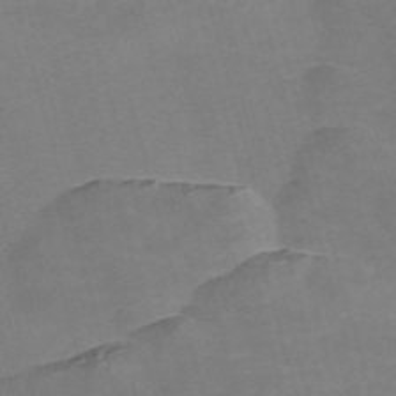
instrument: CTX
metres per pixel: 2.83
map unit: Nve
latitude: -58.6518
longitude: 64.5007
